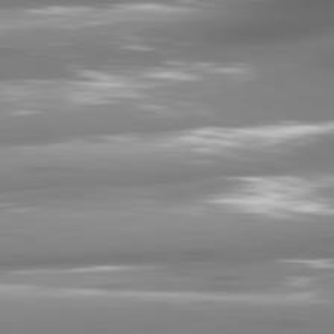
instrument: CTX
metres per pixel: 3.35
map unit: lApd
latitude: 81.2726
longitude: -145.6127
